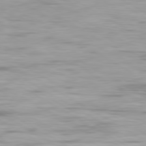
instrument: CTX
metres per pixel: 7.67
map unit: Ap
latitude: -80.2740
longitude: -60.4223
